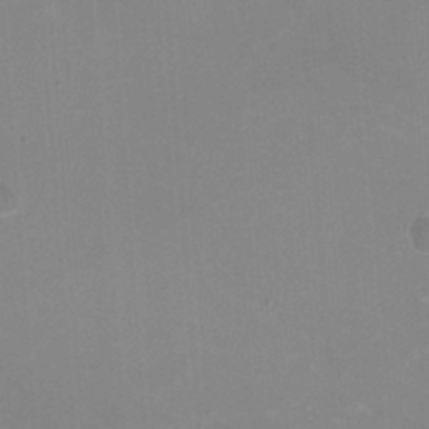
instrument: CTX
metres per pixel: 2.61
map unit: HNhu
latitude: -1.9367
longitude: -1.6505
